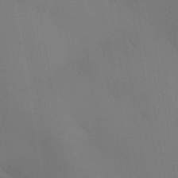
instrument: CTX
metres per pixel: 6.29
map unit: Ht
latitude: -8.8975
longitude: -31.0837
